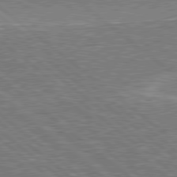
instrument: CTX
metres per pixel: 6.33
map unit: Hpe
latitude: 78.9325
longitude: -170.0633
